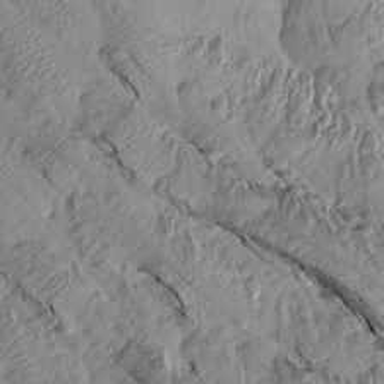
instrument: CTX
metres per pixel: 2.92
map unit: Aa
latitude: 15.1970
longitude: -144.9891
